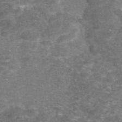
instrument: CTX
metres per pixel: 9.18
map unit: eAb
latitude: 46.6113
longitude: 104.4818
